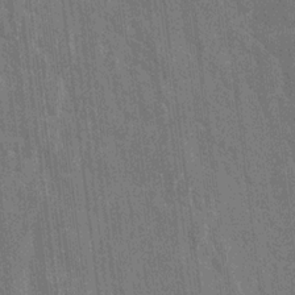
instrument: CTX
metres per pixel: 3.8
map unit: lAvf
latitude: 7.2537
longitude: 165.8423
